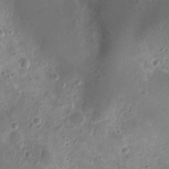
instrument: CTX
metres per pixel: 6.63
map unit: Nhu
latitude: 5.2726
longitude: -18.6679
